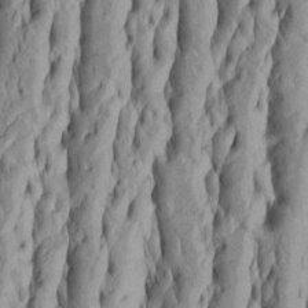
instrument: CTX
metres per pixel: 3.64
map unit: Htu
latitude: -5.5399
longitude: 151.7288
